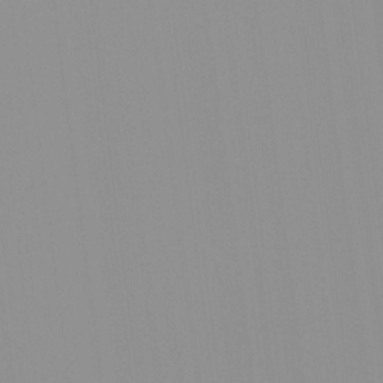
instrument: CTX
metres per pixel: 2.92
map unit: HNhu
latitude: -1.0487
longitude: -5.7261
